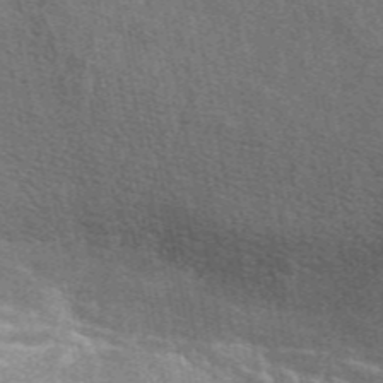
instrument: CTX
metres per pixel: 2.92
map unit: eAb
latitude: 49.5371
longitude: 115.8233
